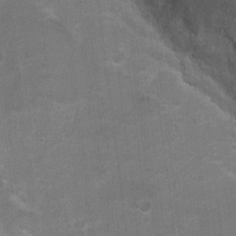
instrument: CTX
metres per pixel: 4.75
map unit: Ht
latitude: -0.4251
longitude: -17.4426
